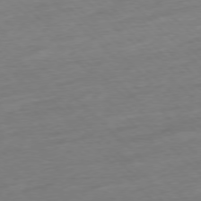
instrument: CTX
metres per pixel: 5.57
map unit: Ap
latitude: -77.5021
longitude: -98.4790
